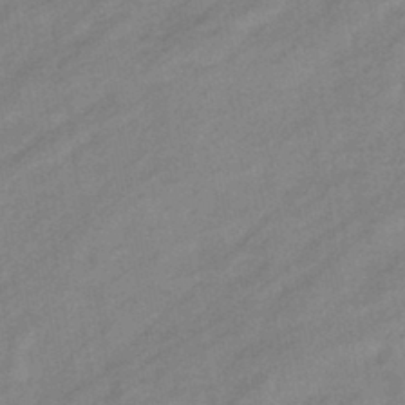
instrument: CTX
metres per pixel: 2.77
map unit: eHb
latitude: -41.4265
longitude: 84.0850
